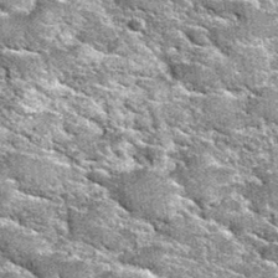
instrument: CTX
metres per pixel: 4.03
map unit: Hto
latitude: 35.4993
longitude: -52.6112
